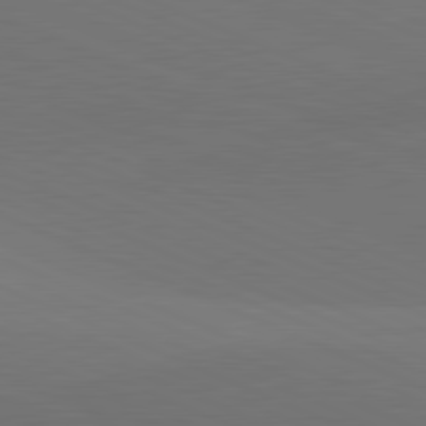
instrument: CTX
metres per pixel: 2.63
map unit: lApd
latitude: 81.6316
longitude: 136.5007
